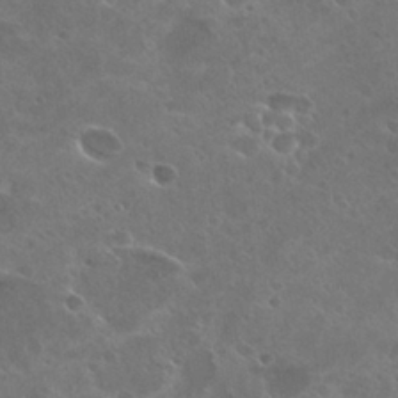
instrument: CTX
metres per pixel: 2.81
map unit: Hto
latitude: 26.7057
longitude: -40.4789
